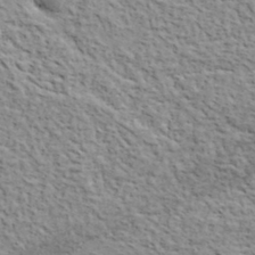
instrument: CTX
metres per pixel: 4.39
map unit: lHvf
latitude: 38.0633
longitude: -88.5546
